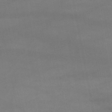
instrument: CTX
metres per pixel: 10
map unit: lHb
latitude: -46.0661
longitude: 66.5385
